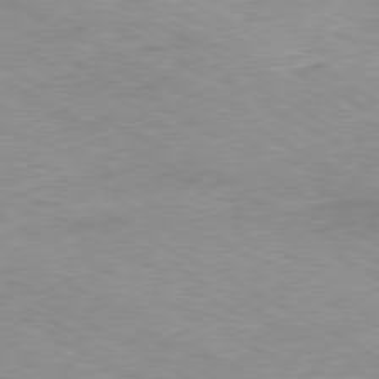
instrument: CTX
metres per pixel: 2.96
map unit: Ap
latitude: -80.5007
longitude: -47.9717
